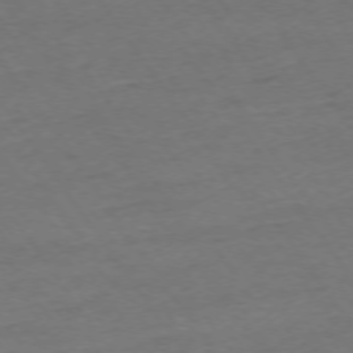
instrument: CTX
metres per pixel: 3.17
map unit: Ap
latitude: -74.9542
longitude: -85.5371
